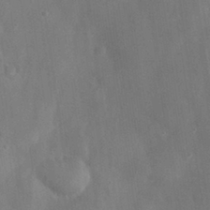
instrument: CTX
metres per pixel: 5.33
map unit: eHh
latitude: 30.1578
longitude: -72.3468
